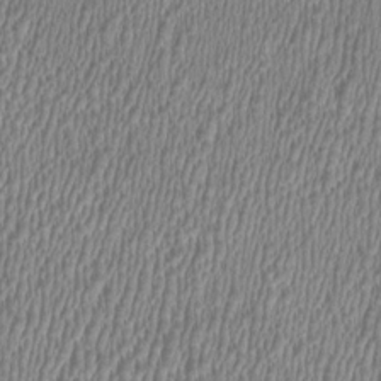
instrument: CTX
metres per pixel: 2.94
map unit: HNhu
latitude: 0.5545
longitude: -0.4223
